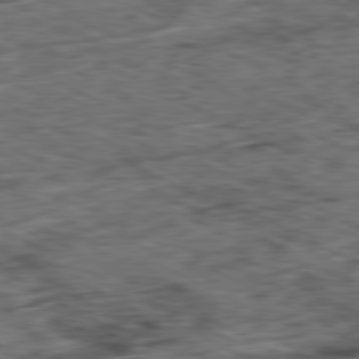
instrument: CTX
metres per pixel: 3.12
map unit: Ap
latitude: -80.8786
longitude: -72.6302
